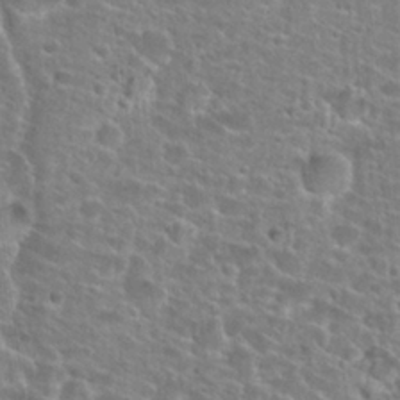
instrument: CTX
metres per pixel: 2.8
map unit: Hto
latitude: 25.4615
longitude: -49.0269
